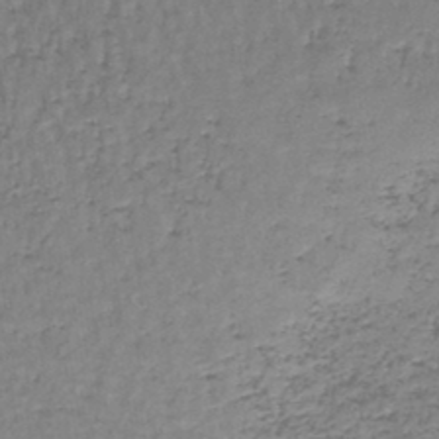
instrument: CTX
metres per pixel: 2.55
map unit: lHb
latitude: -44.0094
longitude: 58.6140
